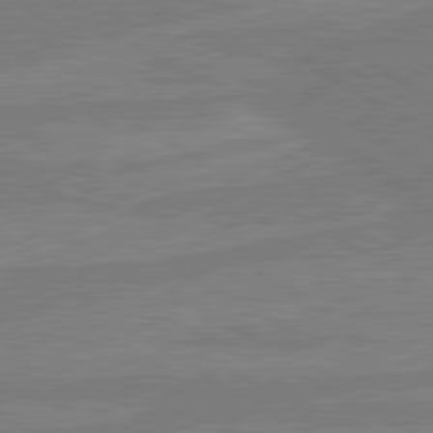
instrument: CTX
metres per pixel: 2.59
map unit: lApd
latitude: 80.4034
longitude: -175.5749
